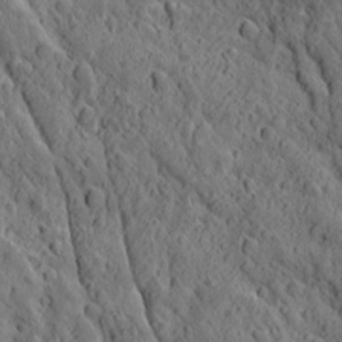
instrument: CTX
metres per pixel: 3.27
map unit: Ave
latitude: 12.2901
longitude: -104.9892
